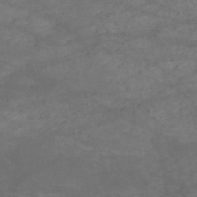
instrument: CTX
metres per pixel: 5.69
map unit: HNb
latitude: -50.9353
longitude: -39.8205
